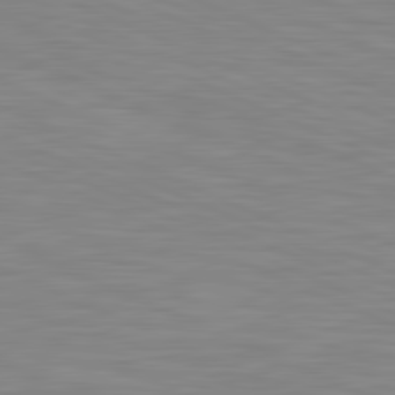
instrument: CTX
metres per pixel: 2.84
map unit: lApd
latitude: 81.5371
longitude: -168.7624
